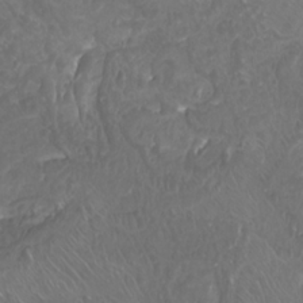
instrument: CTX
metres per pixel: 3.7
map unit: Nhu
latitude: -7.9178
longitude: -93.6127
